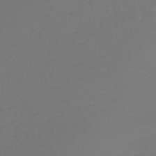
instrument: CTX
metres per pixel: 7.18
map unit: lHb
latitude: -43.0108
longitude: 67.4076
